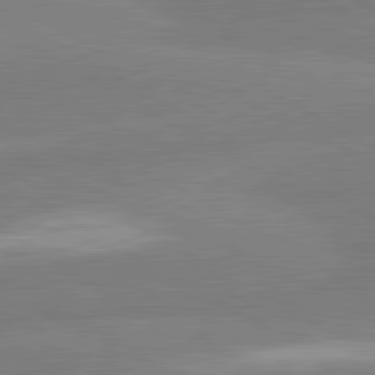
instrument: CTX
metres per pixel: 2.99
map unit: lApd
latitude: 80.9325
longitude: -178.5546
